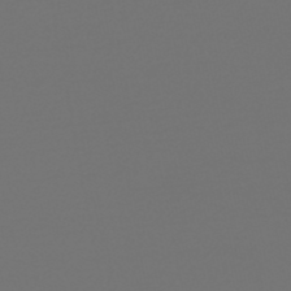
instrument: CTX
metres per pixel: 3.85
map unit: HNb
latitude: -47.5399
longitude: 55.9367
